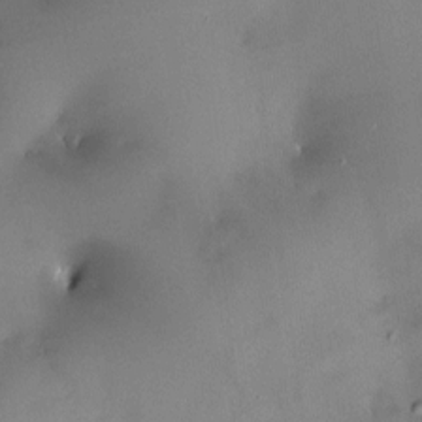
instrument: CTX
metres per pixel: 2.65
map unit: HNhu
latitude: 6.1767
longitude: 9.2565
